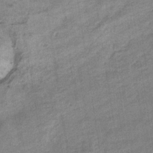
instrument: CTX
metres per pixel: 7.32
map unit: eHb
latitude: -35.9367
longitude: 77.9745
